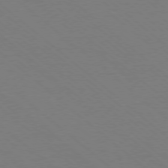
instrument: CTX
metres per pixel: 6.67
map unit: Ap
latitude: -78.3873
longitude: -84.2523
